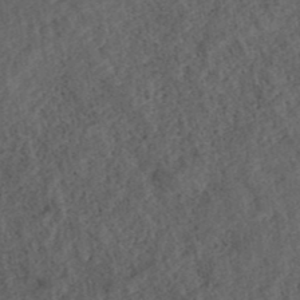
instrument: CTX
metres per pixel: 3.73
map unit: ANa
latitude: 39.7827
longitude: 18.4251
